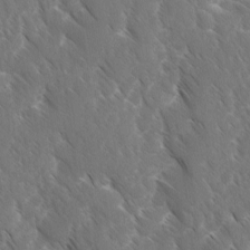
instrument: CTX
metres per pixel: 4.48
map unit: Ave
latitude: -10.7085
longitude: -119.1592
